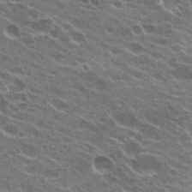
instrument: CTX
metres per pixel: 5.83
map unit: Hto
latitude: 23.3482
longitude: -38.6868
